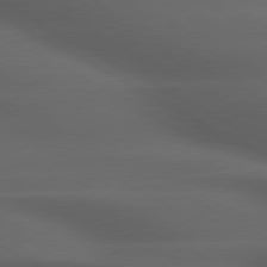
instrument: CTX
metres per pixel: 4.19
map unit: lApd
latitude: 79.3293
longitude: -119.1403
